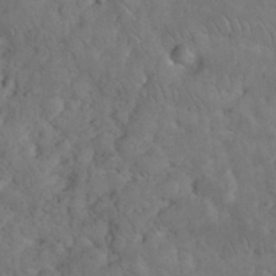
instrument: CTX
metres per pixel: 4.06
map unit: eHh
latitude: 34.5923
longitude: -65.2159
